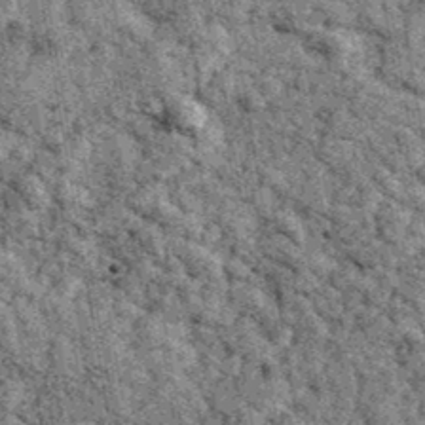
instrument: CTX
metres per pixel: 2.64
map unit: Ave
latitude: 40.1956
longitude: -107.6505
